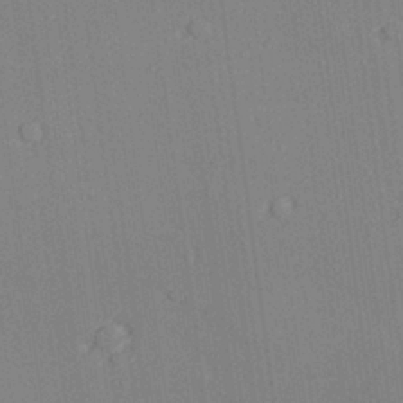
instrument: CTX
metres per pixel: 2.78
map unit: lAvf
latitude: 28.2333
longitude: -108.9324
